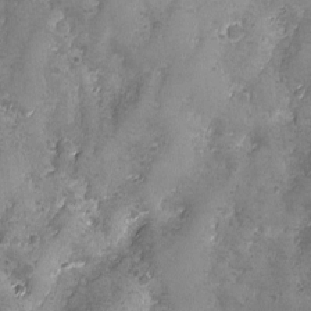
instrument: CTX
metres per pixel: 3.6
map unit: Ave
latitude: -7.9178
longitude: -119.8016
